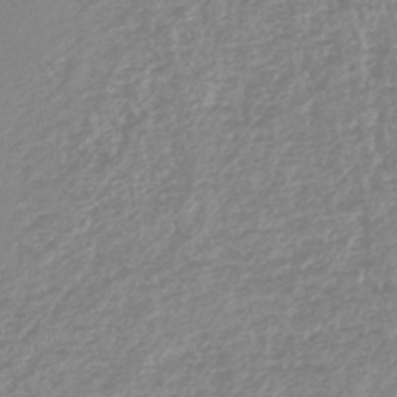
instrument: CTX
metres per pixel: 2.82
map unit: lHb
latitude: -44.1417
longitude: 72.1417
